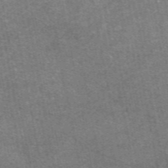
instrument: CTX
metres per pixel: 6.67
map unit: eAb
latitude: 47.7639
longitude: 120.8975
